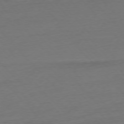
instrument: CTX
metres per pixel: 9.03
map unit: Ap
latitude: -76.9920
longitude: -71.7638
